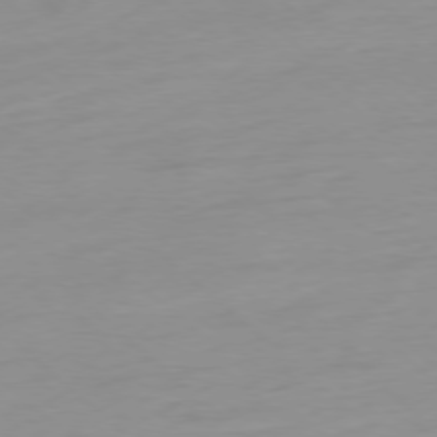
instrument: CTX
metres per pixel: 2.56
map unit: Ap
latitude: -78.1794
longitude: -67.2159
